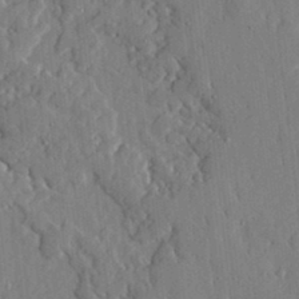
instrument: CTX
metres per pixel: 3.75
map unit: lHvf
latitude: 17.4426
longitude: -113.1781
